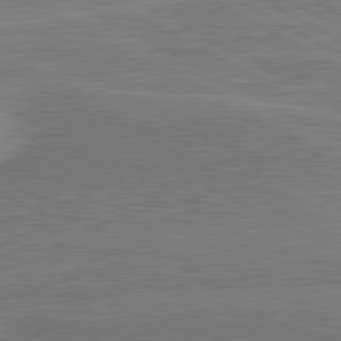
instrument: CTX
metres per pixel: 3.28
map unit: lApd
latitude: 80.8947
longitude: 142.4062
